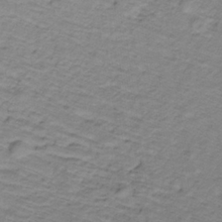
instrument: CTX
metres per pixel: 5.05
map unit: lHb
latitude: -32.6519
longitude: 65.9556
